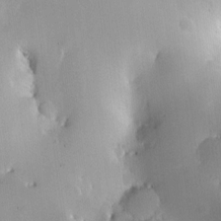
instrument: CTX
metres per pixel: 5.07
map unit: HNhu
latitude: 5.9339
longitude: 8.6707
